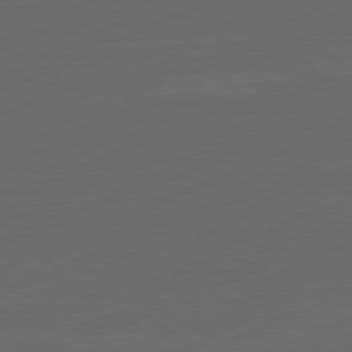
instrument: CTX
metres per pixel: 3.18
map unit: Ap
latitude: -81.5021
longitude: -86.1578
